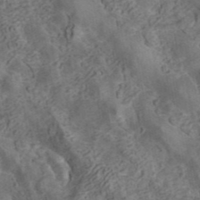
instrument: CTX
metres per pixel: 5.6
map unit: ANa
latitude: 42.5357
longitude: 16.6330
